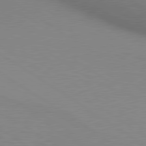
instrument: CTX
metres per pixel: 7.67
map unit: lApd
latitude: 80.1578
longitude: 131.8233
